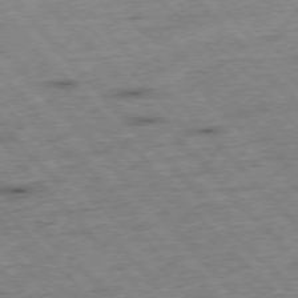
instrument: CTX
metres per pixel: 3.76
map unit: Hpe
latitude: -76.5763
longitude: -16.2145
